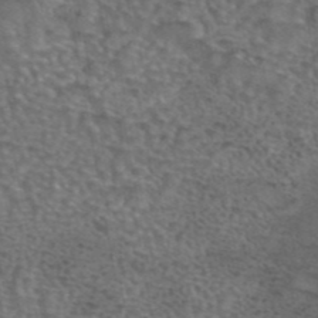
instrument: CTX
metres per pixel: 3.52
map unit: eAb
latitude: 43.6316
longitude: 103.3888
